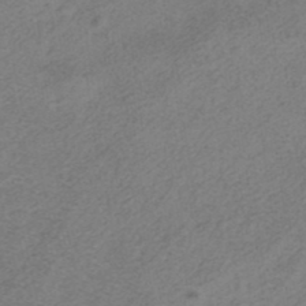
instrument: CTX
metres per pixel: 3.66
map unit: HNhu
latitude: -40.4062
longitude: 104.2361
